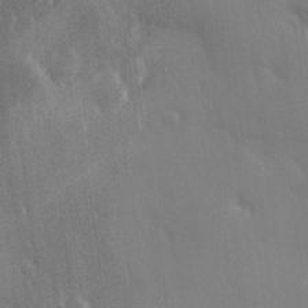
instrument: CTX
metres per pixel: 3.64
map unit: Hve
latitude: 26.5357
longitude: 147.8800
